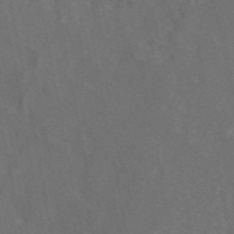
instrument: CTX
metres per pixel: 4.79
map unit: eAb
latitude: 47.5560
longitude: 117.1809
